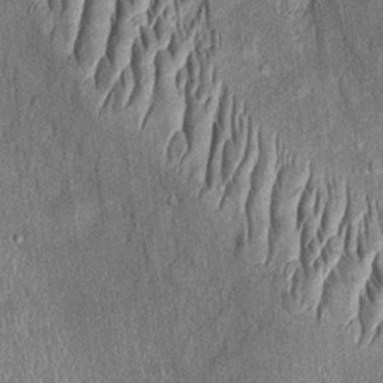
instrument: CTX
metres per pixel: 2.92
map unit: Htu
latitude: -1.3510
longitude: 150.1227
